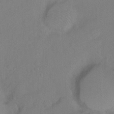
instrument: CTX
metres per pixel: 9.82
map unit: Ht
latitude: -7.8044
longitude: -37.4238
